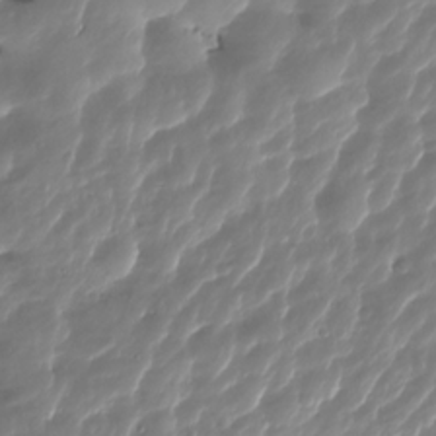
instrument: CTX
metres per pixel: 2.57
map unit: HNhu
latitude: -25.1431
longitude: 50.7274
